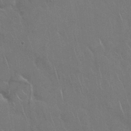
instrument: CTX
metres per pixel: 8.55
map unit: Nhu
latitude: 28.3089
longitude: -62.5735
